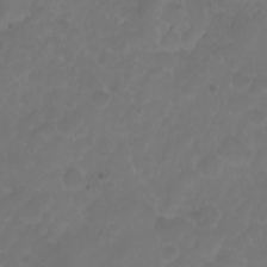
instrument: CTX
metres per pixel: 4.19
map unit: eHh
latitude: 0.9702
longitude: -55.0458
